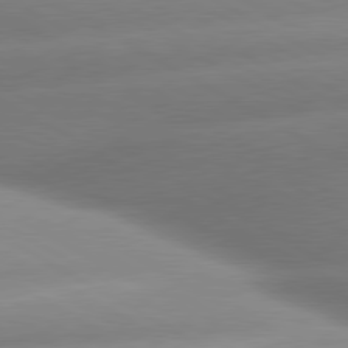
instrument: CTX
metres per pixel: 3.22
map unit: lApd
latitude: 80.0633
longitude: -158.1956
